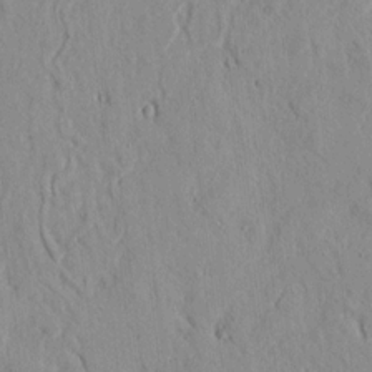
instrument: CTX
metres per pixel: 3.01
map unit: lAvf
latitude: 7.2348
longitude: 168.9163
